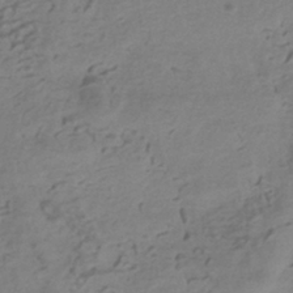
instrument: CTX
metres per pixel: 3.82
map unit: HNhu
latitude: -42.0849
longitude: 100.9919
